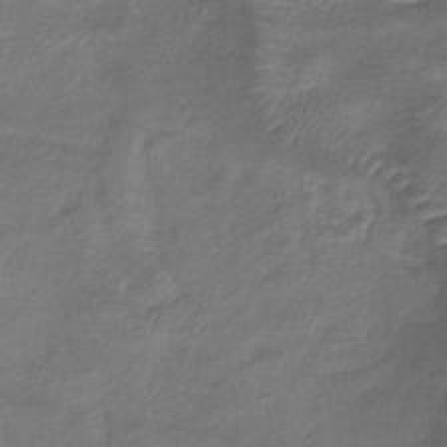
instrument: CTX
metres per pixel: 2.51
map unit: lHb
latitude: -39.1620
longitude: 75.5966
